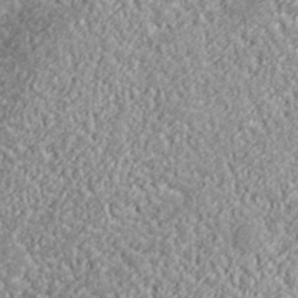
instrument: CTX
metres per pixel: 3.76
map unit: lHvf
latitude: 38.0255
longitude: -87.9150
